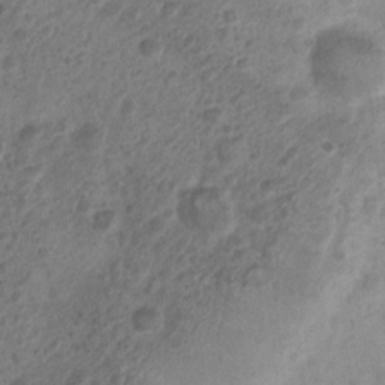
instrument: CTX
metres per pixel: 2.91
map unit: Nhu
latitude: 4.3845
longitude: -18.1766
